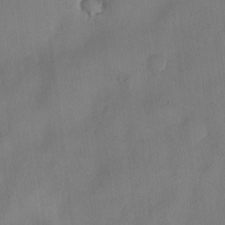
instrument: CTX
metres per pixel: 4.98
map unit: HNhu
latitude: 3.3670
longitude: -5.9717
